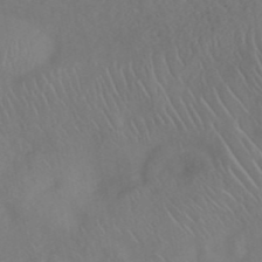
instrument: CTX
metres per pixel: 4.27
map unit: ANa
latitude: 42.5924
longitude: 54.2929
